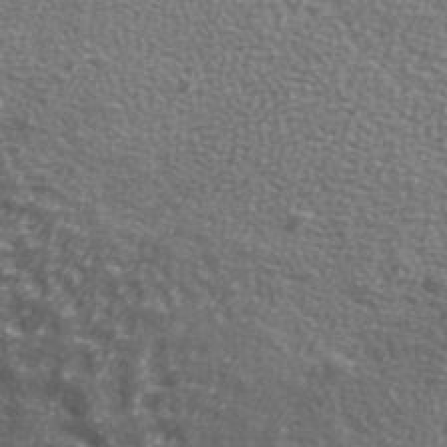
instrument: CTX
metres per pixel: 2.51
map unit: ANa
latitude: 40.2144
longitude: -90.4412
